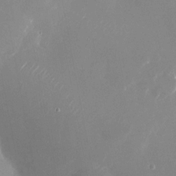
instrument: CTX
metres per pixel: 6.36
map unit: Nhu
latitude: -23.9745
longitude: -72.4601
